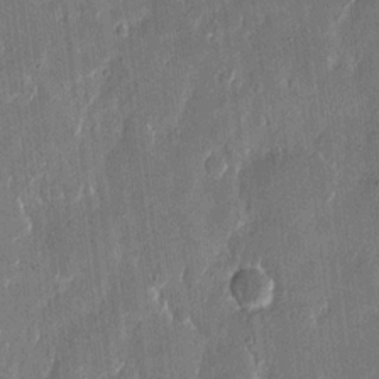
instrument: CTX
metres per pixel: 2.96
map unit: eHh
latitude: 13.7072
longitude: -70.5357
